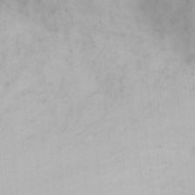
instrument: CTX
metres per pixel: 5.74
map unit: Nhu
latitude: 0.4790
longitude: -79.8017
